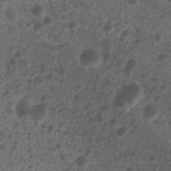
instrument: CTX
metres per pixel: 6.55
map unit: Nhu
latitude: 5.9906
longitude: -18.5734
